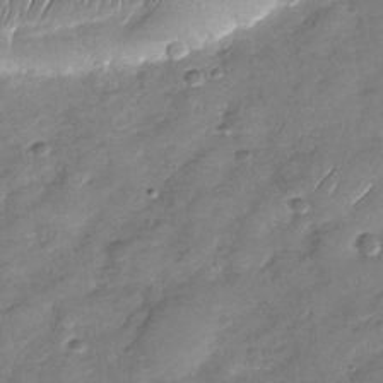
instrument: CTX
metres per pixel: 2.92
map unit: Nhu
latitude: -27.9556
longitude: -62.3279
